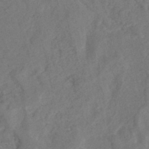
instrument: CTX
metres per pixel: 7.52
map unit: Nhe
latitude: -48.3118
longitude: -171.8583
